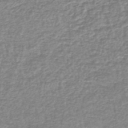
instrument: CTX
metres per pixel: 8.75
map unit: lHb
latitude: -42.0283
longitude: 70.7652
